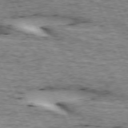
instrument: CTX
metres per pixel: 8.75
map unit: lApd
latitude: 72.9892
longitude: -54.3278
